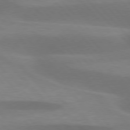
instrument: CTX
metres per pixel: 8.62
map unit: lApd
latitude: 76.7813
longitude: -58.8569
